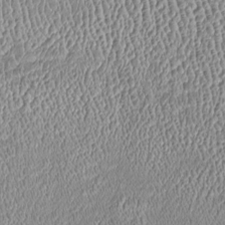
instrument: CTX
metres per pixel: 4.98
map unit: Htu
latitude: -6.4062
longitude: 157.6344
